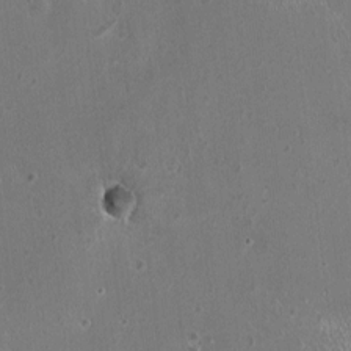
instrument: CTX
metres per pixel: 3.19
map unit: HNhu
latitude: 0.4034
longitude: 1.2376
